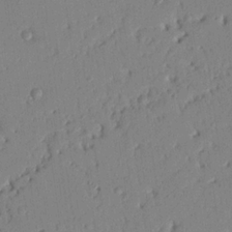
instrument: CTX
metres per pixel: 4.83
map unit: Nhu
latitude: 20.6113
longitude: -77.1592
